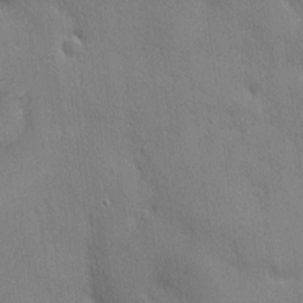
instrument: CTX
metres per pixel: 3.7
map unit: Nhu
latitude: 1.7260
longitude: -75.2537
